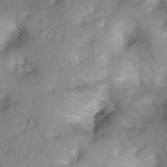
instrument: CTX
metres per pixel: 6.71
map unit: Ht
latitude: 4.0633
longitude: -21.8205
